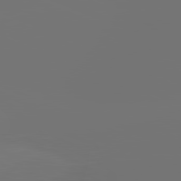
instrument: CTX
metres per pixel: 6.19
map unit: lApd
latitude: 81.8016
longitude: -164.2711
